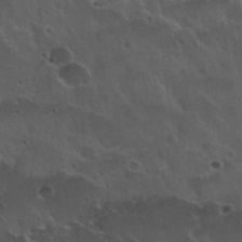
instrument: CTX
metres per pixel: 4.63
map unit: Nhu
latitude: 30.6491
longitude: -55.5371
